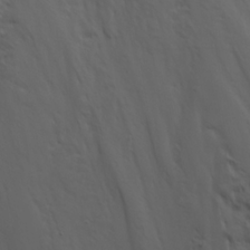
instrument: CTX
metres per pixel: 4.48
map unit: Ave
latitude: 23.0836
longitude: -132.1767
